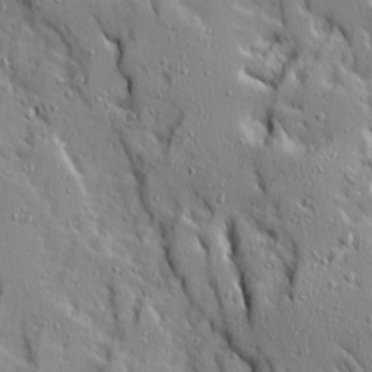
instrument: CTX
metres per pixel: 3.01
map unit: Ave
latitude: 14.6680
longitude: -130.5735
